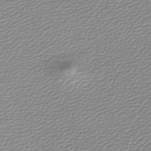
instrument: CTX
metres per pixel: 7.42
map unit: lHb
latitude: -46.6896
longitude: 60.0850
